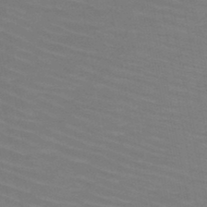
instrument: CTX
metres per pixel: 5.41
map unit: HNb
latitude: -46.7841
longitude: -45.3859
